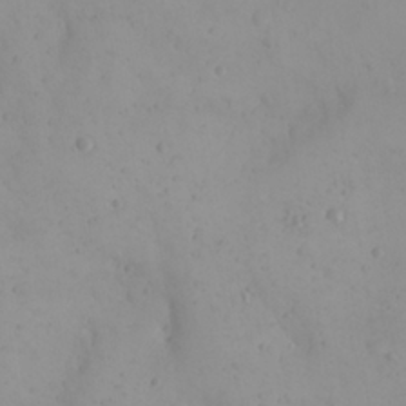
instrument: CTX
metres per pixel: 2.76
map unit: eHh
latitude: 21.4994
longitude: -64.5546
